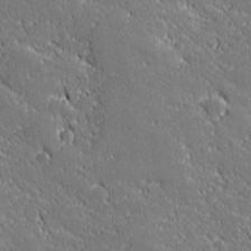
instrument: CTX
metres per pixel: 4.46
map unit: lHvf
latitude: 27.1403
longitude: 141.7855
